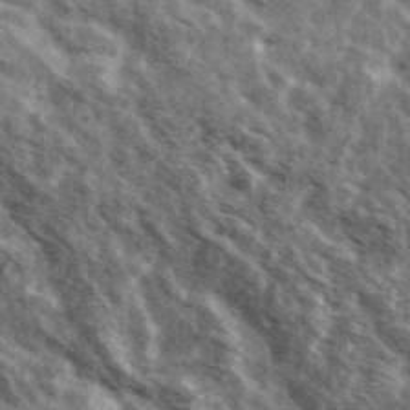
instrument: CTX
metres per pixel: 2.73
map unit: Ave
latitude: 42.2901
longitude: -106.8569
